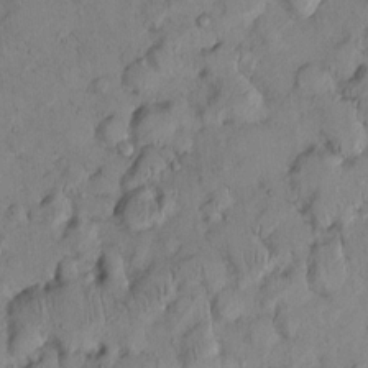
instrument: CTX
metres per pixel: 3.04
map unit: eHh
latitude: 0.1011
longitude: 16.3685
